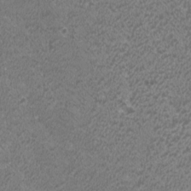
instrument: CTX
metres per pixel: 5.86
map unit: HNhu
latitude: 2.7624
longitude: -1.5182
